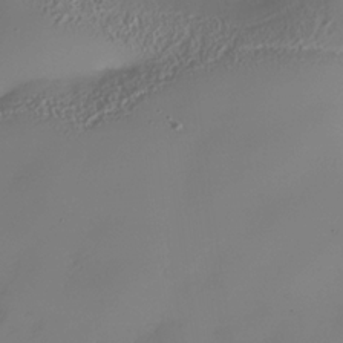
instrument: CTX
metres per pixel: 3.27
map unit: Nhe
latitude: -35.2187
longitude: -143.6883
